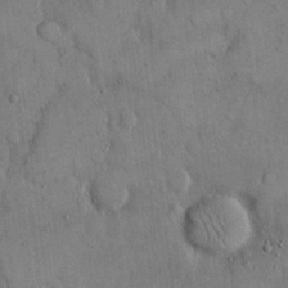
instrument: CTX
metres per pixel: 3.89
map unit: eHh
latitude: 14.4412
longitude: -68.3656
